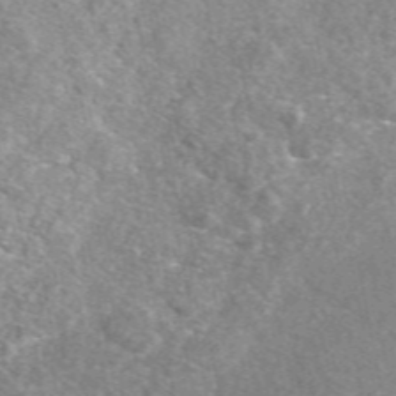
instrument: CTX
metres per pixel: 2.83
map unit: eAb
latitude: 48.0255
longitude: 117.1998
